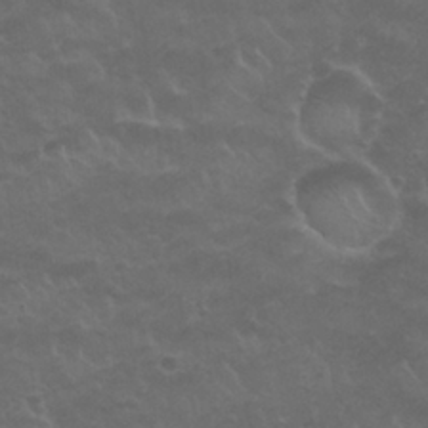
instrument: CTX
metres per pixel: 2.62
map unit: Nhu
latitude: 26.4979
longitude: -52.9892
